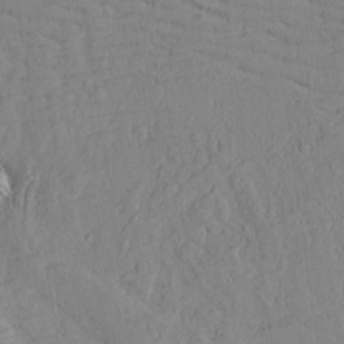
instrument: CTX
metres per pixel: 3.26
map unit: lAvf
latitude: 16.5168
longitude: -126.1389
